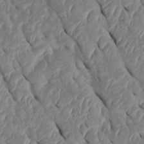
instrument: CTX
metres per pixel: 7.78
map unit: Htu
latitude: 1.8205
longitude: 147.5021
